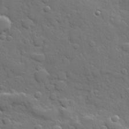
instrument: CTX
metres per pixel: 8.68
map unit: Hve
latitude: 24.7246
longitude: 148.7275
